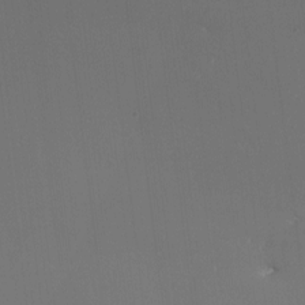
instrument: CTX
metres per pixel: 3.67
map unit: eHh
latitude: -4.6707
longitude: 19.6722
